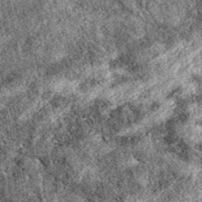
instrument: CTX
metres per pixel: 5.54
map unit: eAb
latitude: 38.8569
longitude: 111.6155
